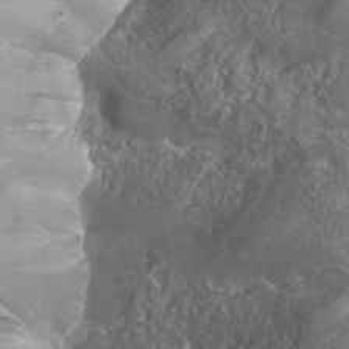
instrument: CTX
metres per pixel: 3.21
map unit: Nhe
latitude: -36.4440
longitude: -90.9703
